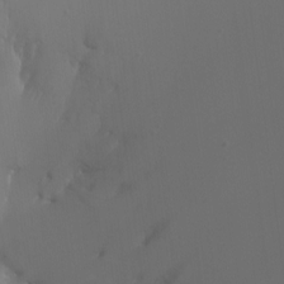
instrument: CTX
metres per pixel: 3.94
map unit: Ht
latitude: -12.8597
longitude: -44.7057
